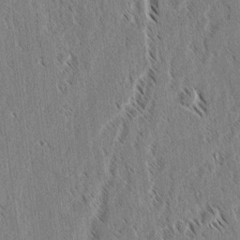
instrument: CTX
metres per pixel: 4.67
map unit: lAvf
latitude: 2.5357
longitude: -106.1956
